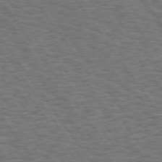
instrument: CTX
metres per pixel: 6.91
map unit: Hpe
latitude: 74.2523
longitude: -134.6301
